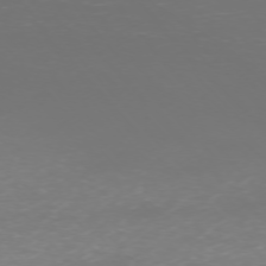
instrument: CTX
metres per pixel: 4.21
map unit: Ap
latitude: -74.3685
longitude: -76.9513
